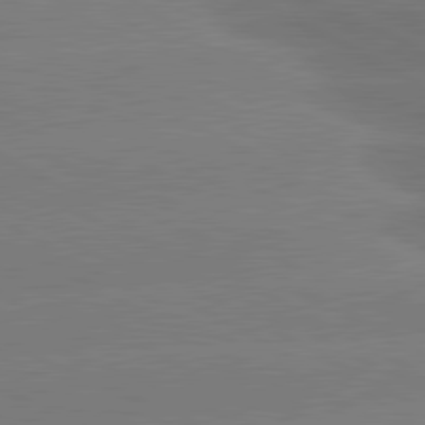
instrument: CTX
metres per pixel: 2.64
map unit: lApd
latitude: 81.0269
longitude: -152.9325
